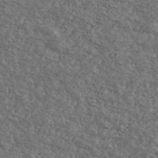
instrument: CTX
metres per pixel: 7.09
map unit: Ave
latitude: 40.3845
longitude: -108.1766
